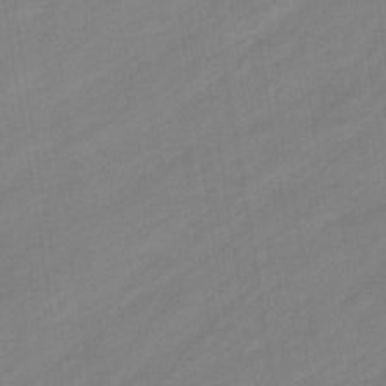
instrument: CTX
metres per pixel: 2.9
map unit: eHb
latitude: -37.6155
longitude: 79.6155
